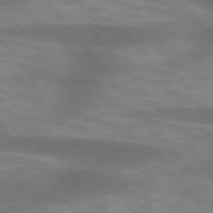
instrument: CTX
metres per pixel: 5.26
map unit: lApd
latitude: 75.6883
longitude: -58.1389
